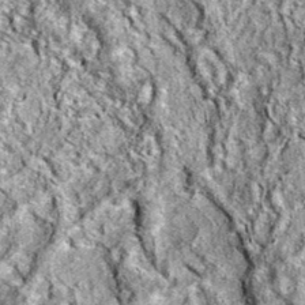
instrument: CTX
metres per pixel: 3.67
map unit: eAb
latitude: 36.4223
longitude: 110.7463
